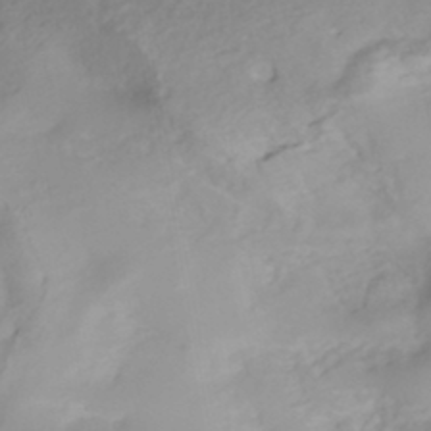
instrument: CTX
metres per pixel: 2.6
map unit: Nhe
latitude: -46.2172
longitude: 153.6721
